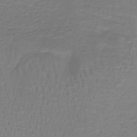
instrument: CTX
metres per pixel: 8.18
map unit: lHb
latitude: -41.5210
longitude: 57.0486
